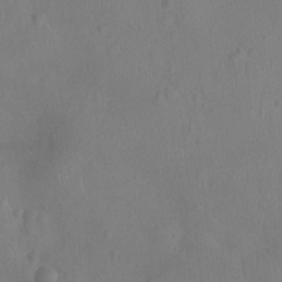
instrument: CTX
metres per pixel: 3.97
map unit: Ht
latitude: -9.3132
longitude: -21.6316
